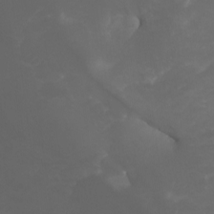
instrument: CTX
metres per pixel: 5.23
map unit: Nhu
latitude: -4.8408
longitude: -75.6127
